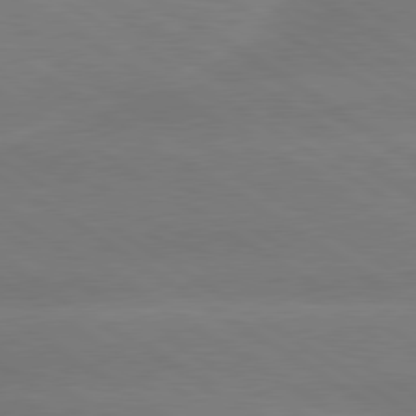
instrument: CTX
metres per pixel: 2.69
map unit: lApd
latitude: 79.9906
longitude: -141.7449
